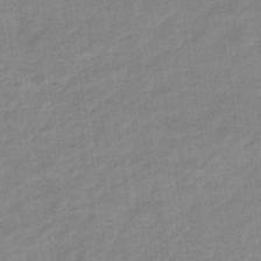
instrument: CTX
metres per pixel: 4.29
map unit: eHb
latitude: -35.9367
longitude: 77.6911
